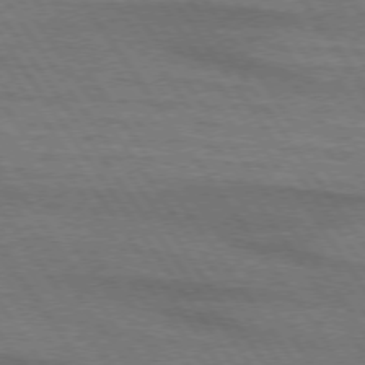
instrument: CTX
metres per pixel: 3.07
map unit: lApd
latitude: 73.9339
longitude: -63.7450
